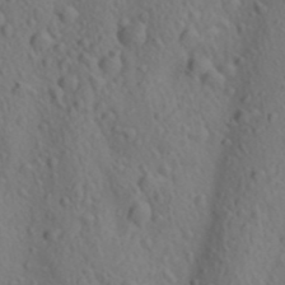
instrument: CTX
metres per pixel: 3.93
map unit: lAa
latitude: 22.4412
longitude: -138.1767
